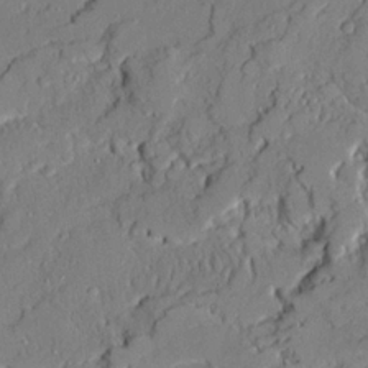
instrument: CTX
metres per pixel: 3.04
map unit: Ave
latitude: 21.4427
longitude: -129.3482
